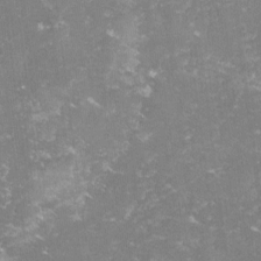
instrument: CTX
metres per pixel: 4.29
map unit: lHvf
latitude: -14.6897
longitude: -98.8569
